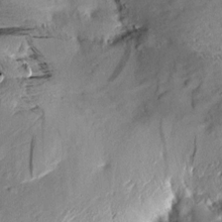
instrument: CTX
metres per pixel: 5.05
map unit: Aa
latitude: 10.3090
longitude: -142.5357
